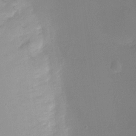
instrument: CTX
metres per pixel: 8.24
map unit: Ht
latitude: -6.3495
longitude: -29.0269
